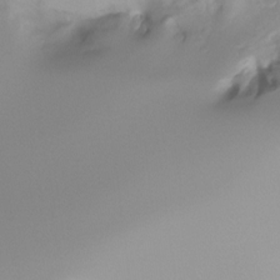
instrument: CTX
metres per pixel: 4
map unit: Ht
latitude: -16.0850
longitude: -44.9513
